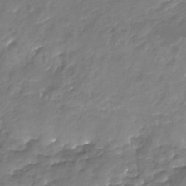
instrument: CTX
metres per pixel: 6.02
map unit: Nhu
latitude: -23.4266
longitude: -57.0647
